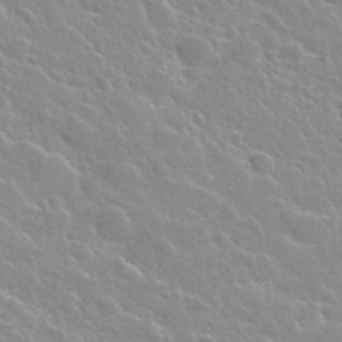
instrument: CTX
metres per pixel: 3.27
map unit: Nhu
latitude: 28.3089
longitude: -53.5560
